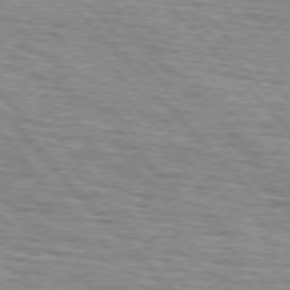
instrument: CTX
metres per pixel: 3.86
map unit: lApd
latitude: 75.8205
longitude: -83.2725
